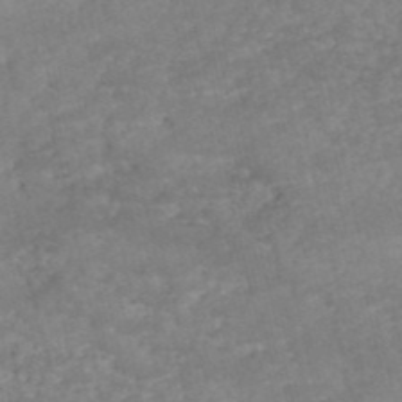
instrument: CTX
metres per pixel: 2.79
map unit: eHh
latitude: -55.1620
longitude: -90.6490
